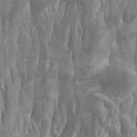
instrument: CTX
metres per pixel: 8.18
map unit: Htu
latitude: -0.8219
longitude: -77.0647
